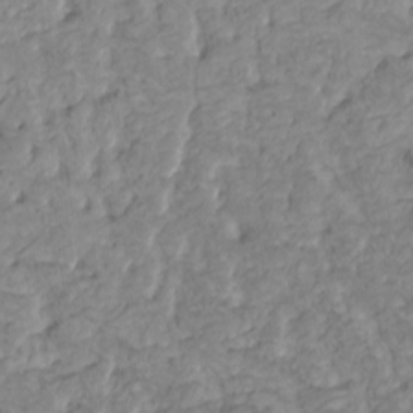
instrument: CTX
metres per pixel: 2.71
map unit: HNhu
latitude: 1.9150
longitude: 7.7855
